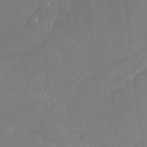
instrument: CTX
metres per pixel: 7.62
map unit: Ave
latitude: 18.5168
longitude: -137.3671
